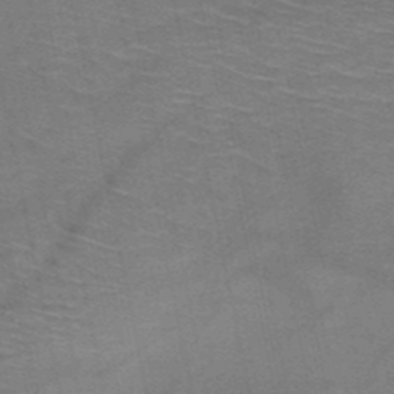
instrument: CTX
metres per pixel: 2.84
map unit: HNb
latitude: -51.1053
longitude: -42.4034
